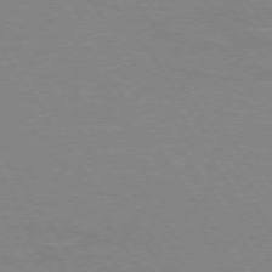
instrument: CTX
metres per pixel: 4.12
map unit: lApd
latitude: 73.7072
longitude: -56.6868
